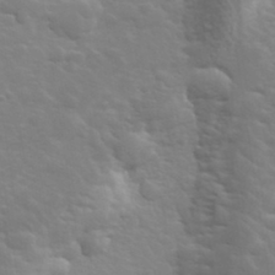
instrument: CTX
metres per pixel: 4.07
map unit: lHvf
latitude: 34.0444
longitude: -82.6112
